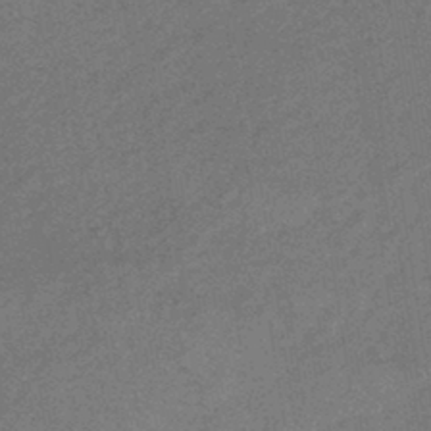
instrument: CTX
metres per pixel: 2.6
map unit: HNhu
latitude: -43.9556
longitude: 90.5007
